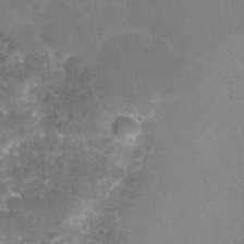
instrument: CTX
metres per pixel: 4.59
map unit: Nhu
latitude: 25.4237
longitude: -51.9339
